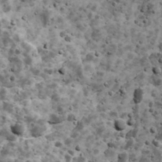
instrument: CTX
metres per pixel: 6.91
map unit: Ave
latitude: 17.6694
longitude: -134.6112
